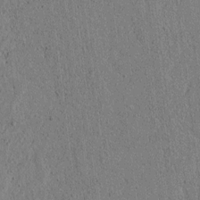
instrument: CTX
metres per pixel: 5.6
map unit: lAvf
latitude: 5.7639
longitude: 166.8219
